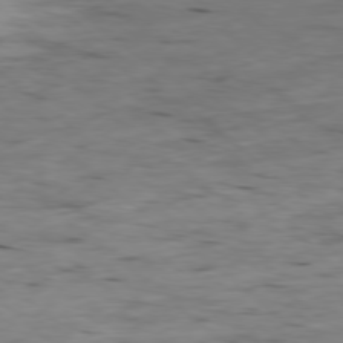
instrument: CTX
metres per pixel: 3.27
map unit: Ap
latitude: -78.7463
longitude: -88.3846
